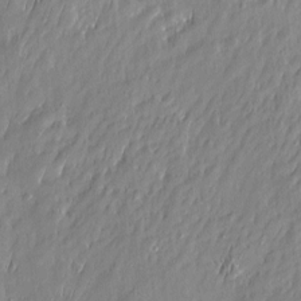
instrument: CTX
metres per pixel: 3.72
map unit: Htu
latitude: -6.1039
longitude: 175.0297
